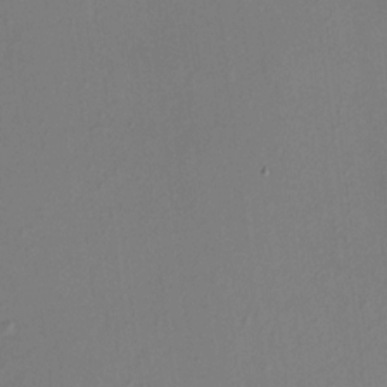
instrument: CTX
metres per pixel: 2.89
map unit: HNhu
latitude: 7.2348
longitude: -0.1389
